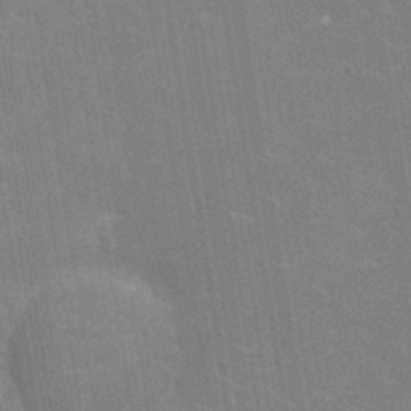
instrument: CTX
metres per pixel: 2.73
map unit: Nhu
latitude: -11.5777
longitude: -22.3089
